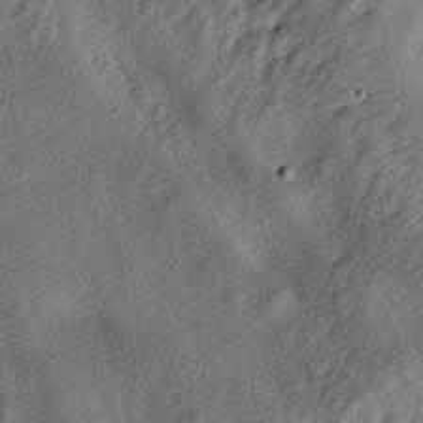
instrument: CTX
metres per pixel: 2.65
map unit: lAa
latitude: -5.3887
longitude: -124.1389
